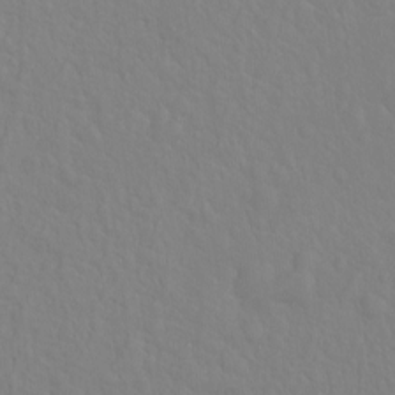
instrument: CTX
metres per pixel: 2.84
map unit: Hto
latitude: -8.2550
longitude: -46.5546
